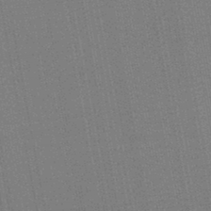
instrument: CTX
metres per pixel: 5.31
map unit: eHb
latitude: -44.8786
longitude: 87.3321
